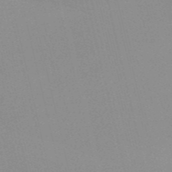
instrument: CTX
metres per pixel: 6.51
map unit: HNb
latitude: -55.1431
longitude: -45.2348
